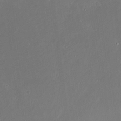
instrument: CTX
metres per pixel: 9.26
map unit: Nve
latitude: -9.4643
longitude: 172.9542
